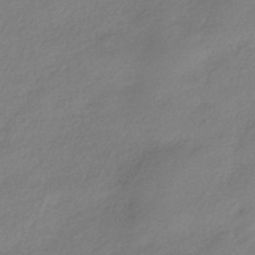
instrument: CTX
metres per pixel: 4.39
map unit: HNhu
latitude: -40.7274
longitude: 94.0661
